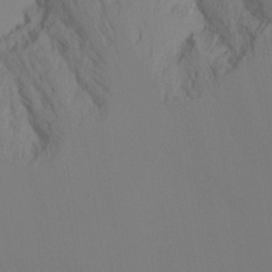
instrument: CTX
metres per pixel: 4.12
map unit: Ht
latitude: -16.7464
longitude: -46.4601
